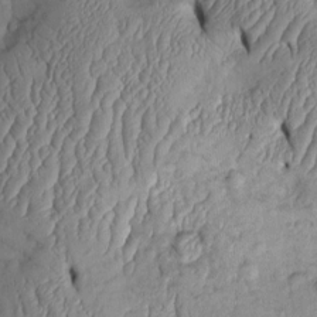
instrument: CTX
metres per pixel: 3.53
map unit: Htu
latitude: 2.1011
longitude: 149.0298
